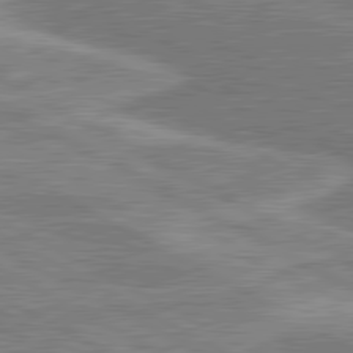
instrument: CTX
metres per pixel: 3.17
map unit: lApd
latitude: 81.0080
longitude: 142.5384
